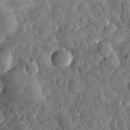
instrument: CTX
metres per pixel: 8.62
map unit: eHh
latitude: 31.4049
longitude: -69.3671
